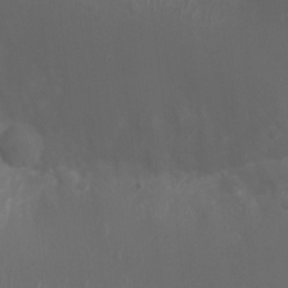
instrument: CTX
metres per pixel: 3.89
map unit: Nhu
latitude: 7.2915
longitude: -19.5749
